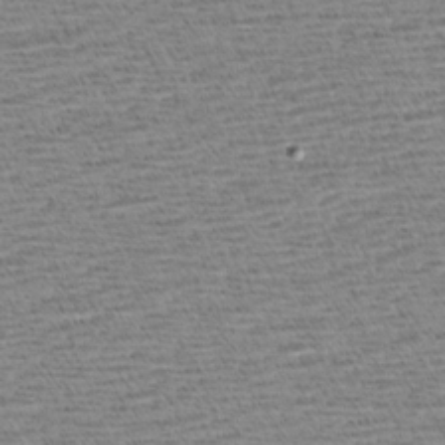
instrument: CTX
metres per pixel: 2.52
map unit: Aa
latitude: 7.2915
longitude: -137.3104
